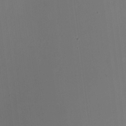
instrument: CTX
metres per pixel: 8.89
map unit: HNhu
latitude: -0.8030
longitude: -8.2901
